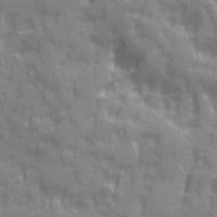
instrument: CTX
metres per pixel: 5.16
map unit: Ave
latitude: 20.1578
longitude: -132.6113
